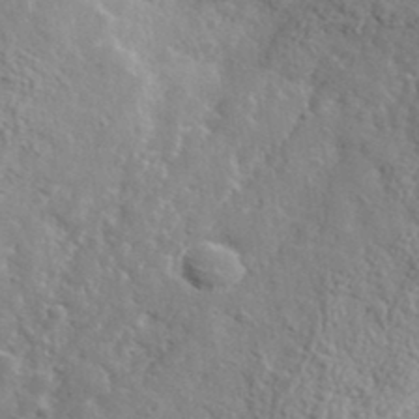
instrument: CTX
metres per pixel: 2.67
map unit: lHvf
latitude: 36.3467
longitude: -87.2348
